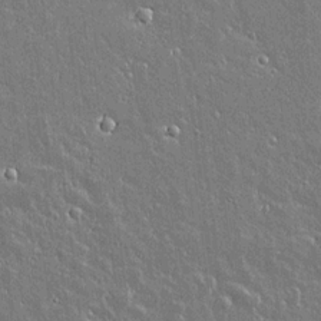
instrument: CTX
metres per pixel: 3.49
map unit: lAvf
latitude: 15.1781
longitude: -128.3089
